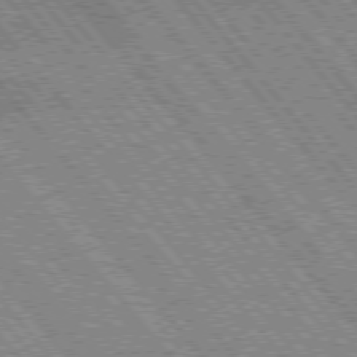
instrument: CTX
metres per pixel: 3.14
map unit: lApd
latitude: 75.1781
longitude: -49.5749
